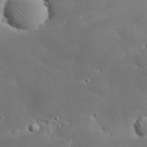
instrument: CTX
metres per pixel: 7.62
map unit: eHh
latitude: 29.8583
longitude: -82.7435
